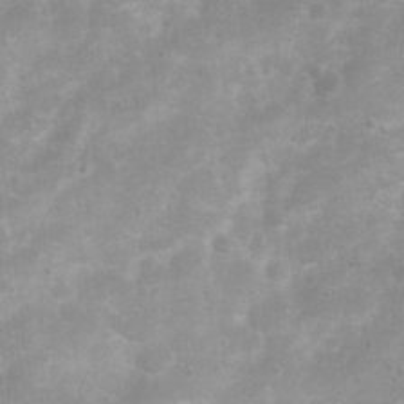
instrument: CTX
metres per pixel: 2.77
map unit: Ht
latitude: 4.7813
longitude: -21.7072
